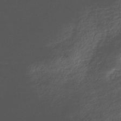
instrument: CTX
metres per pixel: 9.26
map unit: Nhe
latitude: -48.1417
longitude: -172.4412
